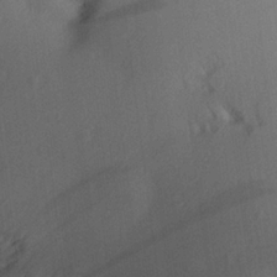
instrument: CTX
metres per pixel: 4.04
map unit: Aa
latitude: 22.1956
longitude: -146.9892
